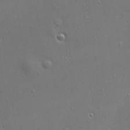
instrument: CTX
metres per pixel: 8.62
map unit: Ave
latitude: 22.6112
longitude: -136.0822
